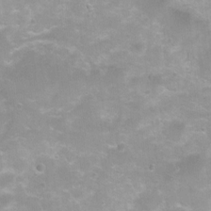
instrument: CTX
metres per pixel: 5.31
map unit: Ht
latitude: 4.8569
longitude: -20.8380
